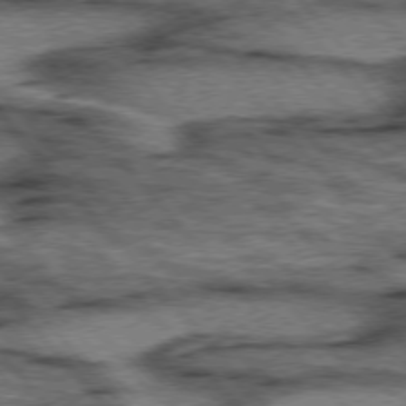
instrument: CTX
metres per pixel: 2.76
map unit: lApd
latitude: 75.8017
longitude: -49.7072
